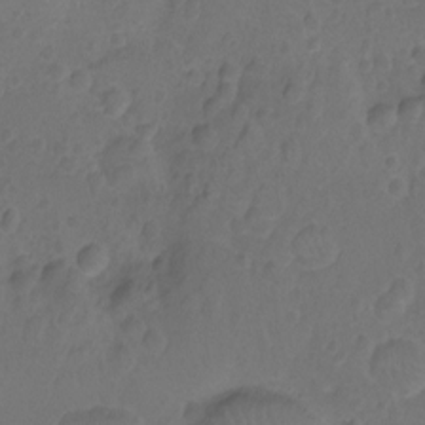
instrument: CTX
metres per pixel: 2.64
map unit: Nhu
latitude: -15.4833
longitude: -25.8394
